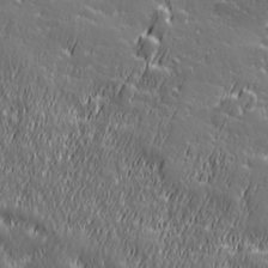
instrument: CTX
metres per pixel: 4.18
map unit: Hve
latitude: 27.6127
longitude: 144.6896
